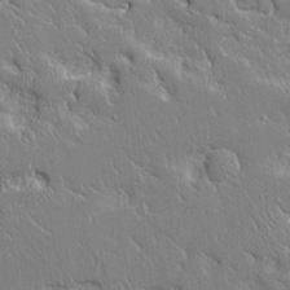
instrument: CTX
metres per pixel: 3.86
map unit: Aa
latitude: 12.1011
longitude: -127.6127
